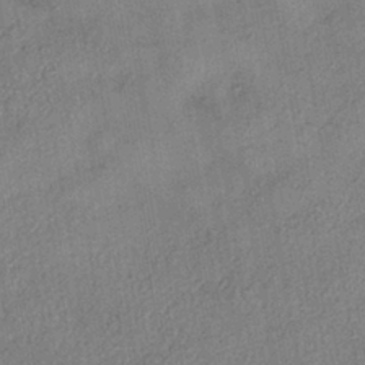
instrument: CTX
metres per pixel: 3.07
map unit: eHh
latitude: -41.0864
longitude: 120.1794
